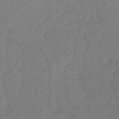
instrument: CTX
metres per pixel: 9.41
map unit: HNb
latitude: -53.7477
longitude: -41.9528
